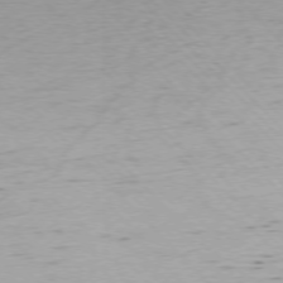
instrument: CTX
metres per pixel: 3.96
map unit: Ap
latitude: -76.6518
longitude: -63.0837
